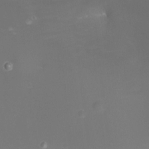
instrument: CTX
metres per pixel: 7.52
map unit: Nhu
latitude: -8.0472
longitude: -73.2537
